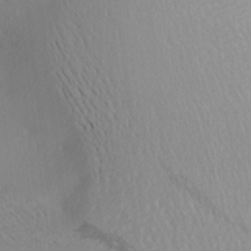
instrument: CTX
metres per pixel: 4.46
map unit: Aa
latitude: 22.1389
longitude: -146.5357
